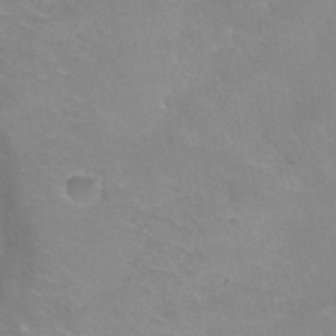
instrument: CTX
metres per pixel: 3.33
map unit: Hto
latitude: 31.6883
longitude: -47.8206
